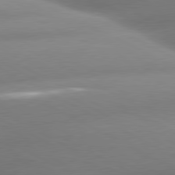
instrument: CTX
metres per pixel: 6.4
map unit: lApd
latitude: 80.3278
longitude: -158.9892
